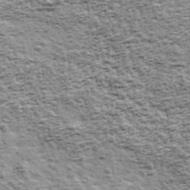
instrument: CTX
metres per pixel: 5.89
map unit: Ave
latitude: 42.7813
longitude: -111.5560
